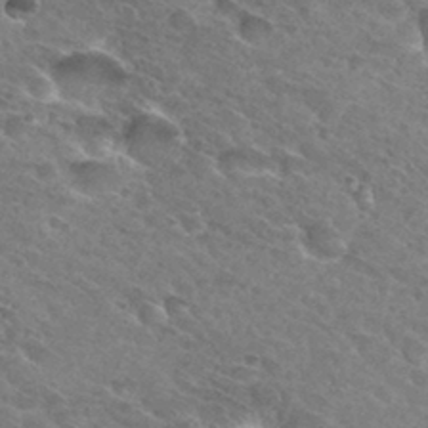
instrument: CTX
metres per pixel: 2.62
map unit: Hto
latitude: 31.5938
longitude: -45.7449
